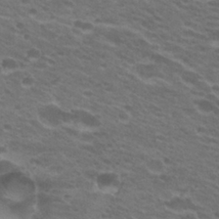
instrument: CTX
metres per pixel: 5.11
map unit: Hto
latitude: 26.6491
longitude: -29.5749
